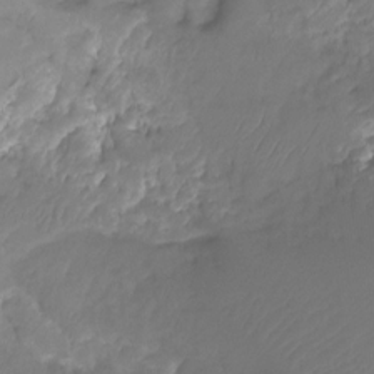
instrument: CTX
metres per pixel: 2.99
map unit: Ht
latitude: -15.6911
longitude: -49.0836
